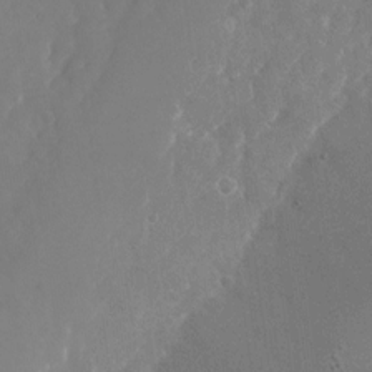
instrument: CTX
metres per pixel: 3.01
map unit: Nhu
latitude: -26.1038
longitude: -72.0633
